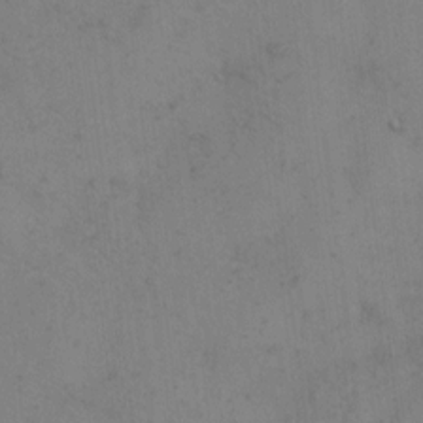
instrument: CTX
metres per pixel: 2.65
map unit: eHh
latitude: 9.8772
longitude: -63.2159
